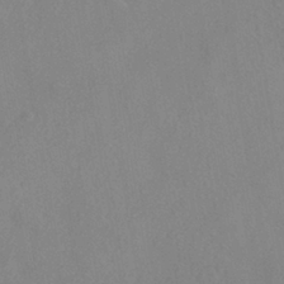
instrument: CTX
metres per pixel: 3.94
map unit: HNhu
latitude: -40.3873
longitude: 101.4454
